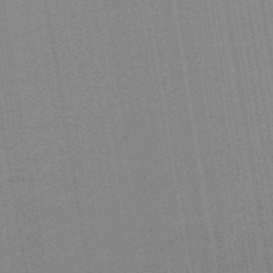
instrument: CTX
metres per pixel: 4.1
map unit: lHb
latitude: -47.9178
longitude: 61.1998
